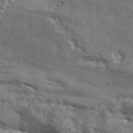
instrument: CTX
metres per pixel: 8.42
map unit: Aa
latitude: 33.0270
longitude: -135.3481
